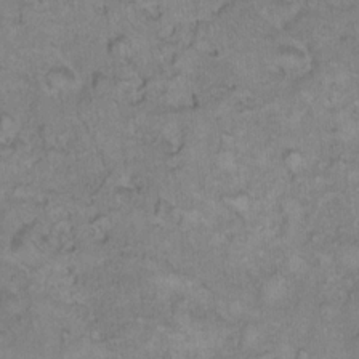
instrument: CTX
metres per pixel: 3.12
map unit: Hto
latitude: 10.6869
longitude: -60.3845
